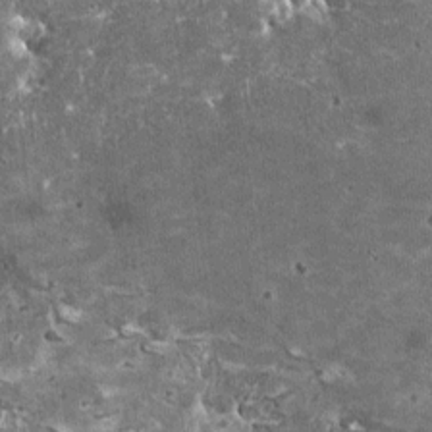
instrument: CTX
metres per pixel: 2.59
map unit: HNhu
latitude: 0.3278
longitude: 6.3117
